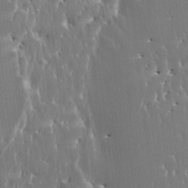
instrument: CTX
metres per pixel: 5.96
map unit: HNhu
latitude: 4.1767
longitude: 7.8233
